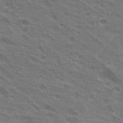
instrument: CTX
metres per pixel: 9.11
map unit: Hto
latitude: 24.6868
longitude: -38.5168
